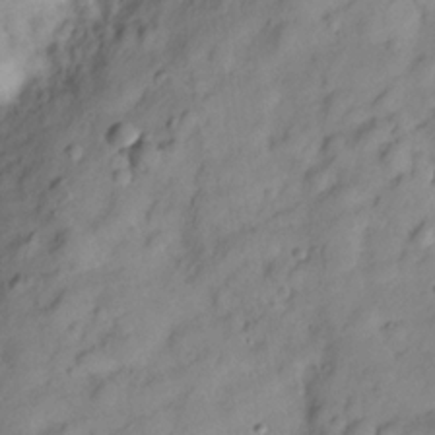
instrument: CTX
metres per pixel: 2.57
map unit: Hve
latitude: -28.7274
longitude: 93.1431
